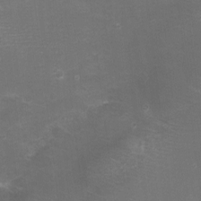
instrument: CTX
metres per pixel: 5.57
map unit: eHh
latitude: -6.5196
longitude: -78.7058
